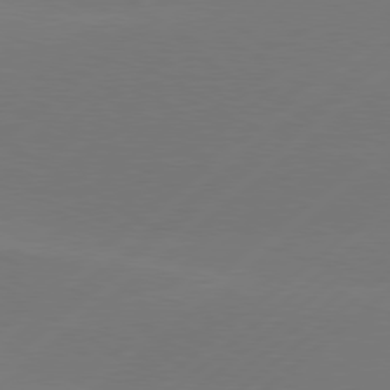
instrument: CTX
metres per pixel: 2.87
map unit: Hpe
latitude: 78.2901
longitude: -131.6316
